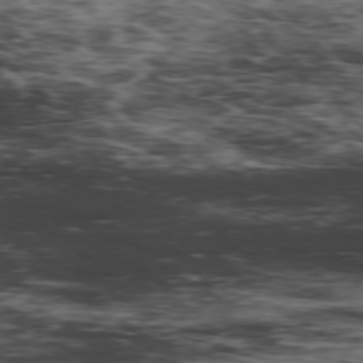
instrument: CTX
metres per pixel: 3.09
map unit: Hpe
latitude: -78.2739
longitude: 12.8786
